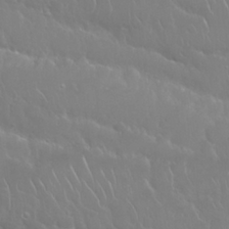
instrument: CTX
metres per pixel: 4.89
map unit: Nhu
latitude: 24.5923
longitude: -61.3104
